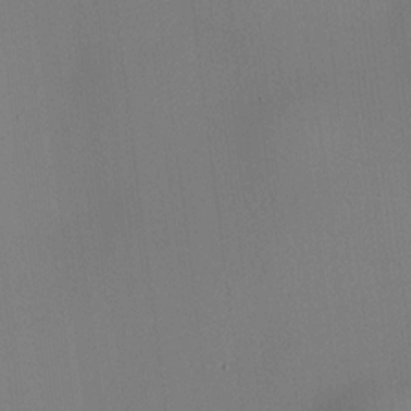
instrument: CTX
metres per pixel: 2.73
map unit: HNhu
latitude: 13.8772
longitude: 13.5399
